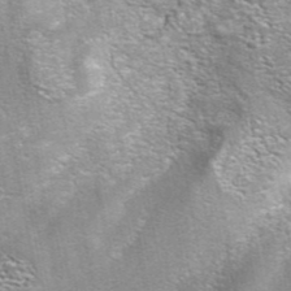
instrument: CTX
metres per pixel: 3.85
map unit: eAb
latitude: 42.3656
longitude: 105.7666
